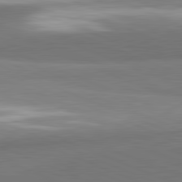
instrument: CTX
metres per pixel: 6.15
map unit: lApd
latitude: 82.0444
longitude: 152.9352
